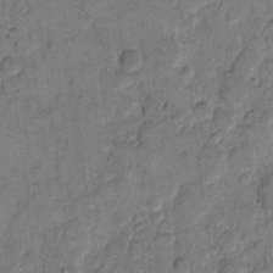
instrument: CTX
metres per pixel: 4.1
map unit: eHh
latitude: 9.7828
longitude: -65.2915
